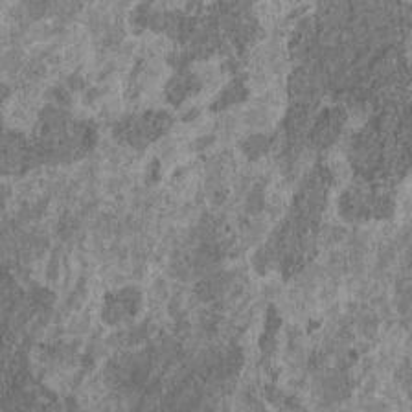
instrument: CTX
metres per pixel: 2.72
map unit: HNhu
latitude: 0.8002
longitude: 5.1053
